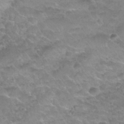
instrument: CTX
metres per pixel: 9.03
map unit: Nhu
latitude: 31.1592
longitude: -52.4223
